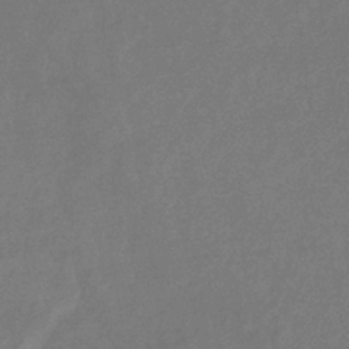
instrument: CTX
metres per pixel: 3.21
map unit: eHb
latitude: -34.2928
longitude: 74.9164
